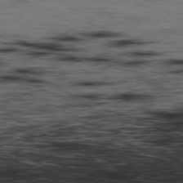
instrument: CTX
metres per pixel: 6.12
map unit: Hpe
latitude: -80.4440
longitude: 23.8423
